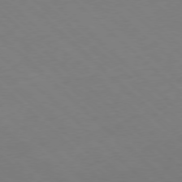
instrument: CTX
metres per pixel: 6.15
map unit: Hpe
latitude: -78.1794
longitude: 13.5021
